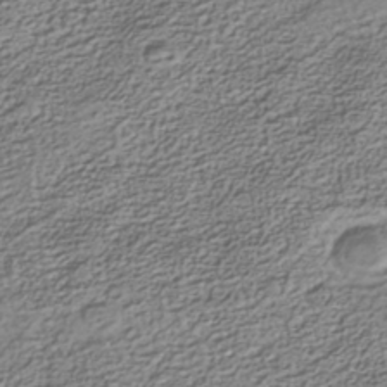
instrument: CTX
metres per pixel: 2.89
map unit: Nhe
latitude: -40.4251
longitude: -100.8380
